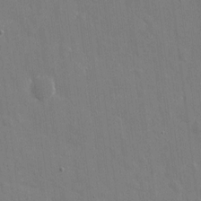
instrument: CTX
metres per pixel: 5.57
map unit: eHh
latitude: 10.3278
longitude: -70.4412
